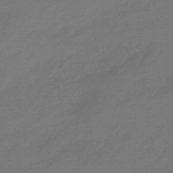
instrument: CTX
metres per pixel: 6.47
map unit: HNhu
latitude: -43.6721
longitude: 92.5007
